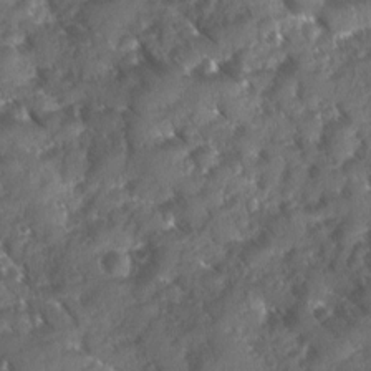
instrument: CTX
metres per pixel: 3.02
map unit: Ave
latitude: 10.4979
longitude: -103.1025
